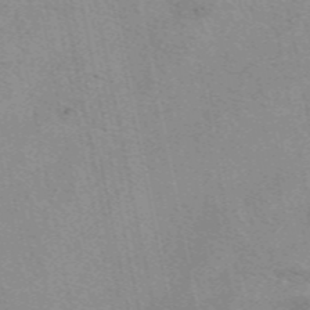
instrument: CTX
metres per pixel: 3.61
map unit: eAb
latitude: 49.7450
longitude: 104.1039
